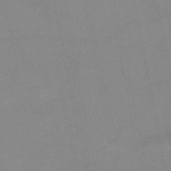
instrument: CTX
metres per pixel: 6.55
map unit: HNb
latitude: -50.1984
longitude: -40.2522
